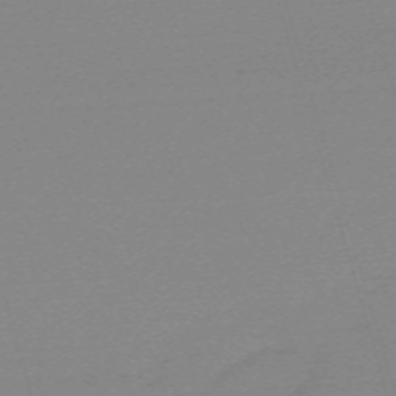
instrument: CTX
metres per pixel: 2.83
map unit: eHh
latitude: -61.9745
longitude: 52.1983
